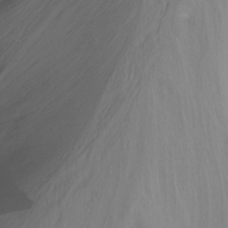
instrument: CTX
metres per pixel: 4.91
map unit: Nhu
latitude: -8.6329
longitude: -48.5357
